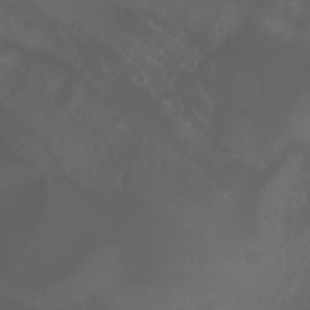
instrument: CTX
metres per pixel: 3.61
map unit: Htu
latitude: -1.6533
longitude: -76.9891
